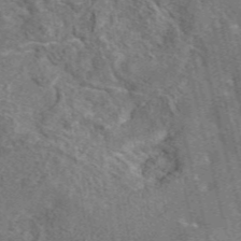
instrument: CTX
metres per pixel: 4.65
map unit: eAb
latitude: 44.8191
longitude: 111.0675
